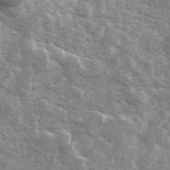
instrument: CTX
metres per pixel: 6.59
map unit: Ave
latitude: 39.8016
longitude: -109.4237
